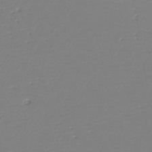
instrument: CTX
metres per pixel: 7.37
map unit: eHh
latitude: -42.3873
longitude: -32.8947
